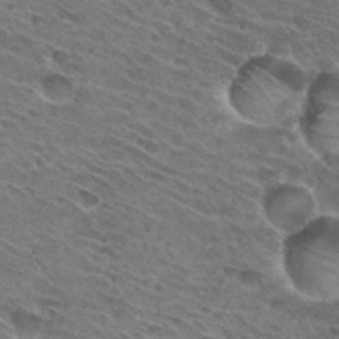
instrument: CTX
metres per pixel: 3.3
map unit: Hto
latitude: 31.4238
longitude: -46.1011
